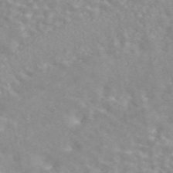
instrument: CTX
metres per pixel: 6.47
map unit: ANa
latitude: 46.8758
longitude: 26.9730
